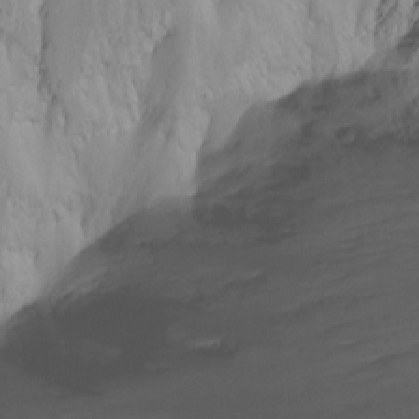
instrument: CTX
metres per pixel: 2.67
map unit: Nhu
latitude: -14.1795
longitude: -63.3860
